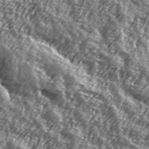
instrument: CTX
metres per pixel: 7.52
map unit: Hve
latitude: 31.9339
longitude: 149.8234
